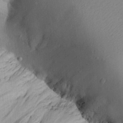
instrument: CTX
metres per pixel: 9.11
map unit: Aa
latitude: 26.6113
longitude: -136.3468
